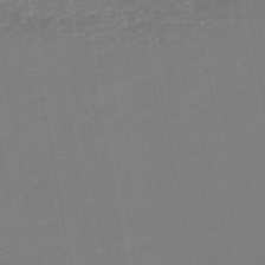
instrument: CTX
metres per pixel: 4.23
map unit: lHb
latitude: -46.0283
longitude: 74.1417
